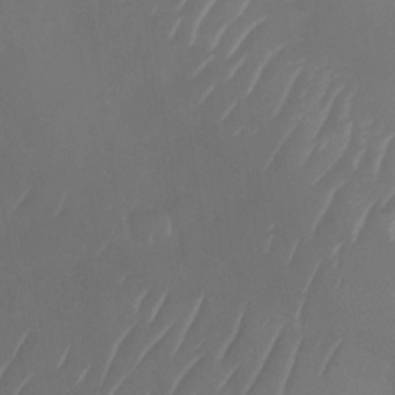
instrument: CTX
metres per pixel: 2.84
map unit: Nhu
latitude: -28.9542
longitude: -58.1956
